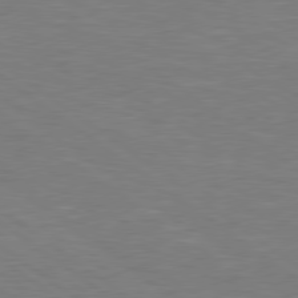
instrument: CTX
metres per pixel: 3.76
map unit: Hpe
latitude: 78.7813
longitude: -127.3293
